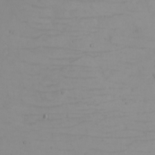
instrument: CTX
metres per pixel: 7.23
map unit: eHh
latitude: -5.3320
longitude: -80.8002
